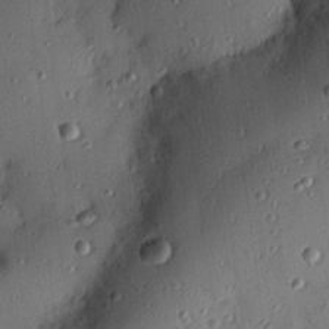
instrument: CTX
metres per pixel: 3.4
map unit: Nhu
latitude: 18.0444
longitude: -78.3845
